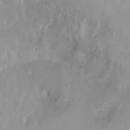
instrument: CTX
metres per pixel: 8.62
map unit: Htu
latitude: -14.9353
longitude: -45.1781
